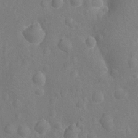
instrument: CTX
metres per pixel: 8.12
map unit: Nhu
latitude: -14.3118
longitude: -25.5749
